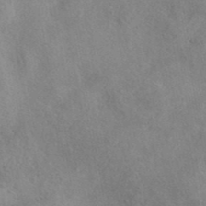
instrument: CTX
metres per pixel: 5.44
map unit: eAb
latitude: 40.1199
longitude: 108.3495
